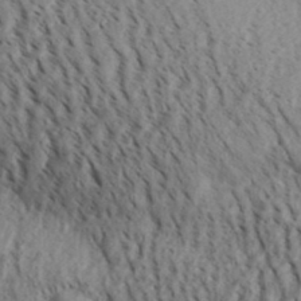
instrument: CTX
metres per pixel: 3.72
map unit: Aa
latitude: 30.1200
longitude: -138.9325
